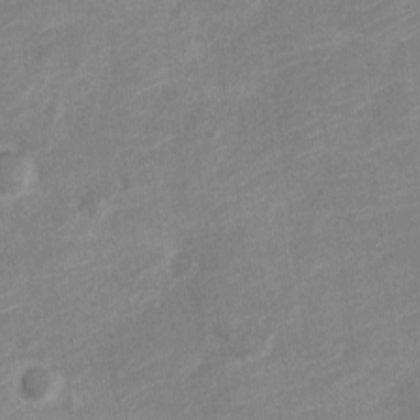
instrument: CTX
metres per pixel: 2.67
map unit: Nve
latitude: -18.4818
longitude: 109.0864
